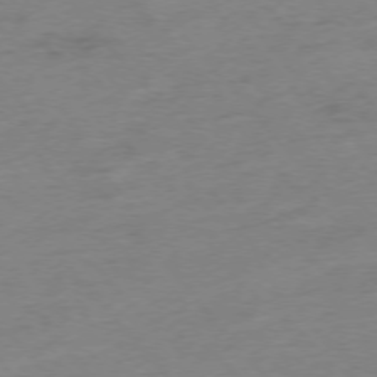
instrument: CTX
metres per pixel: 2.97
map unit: Hpe
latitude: -75.8423
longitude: -11.7072
